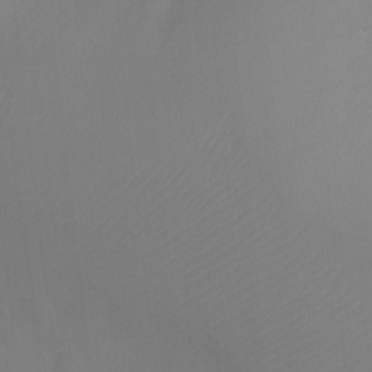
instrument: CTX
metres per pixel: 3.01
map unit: Ht
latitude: 1.2159
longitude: -34.3089
